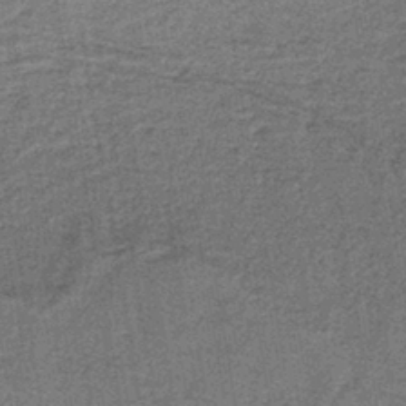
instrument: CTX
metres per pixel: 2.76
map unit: lHb
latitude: -40.1606
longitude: 58.5951
